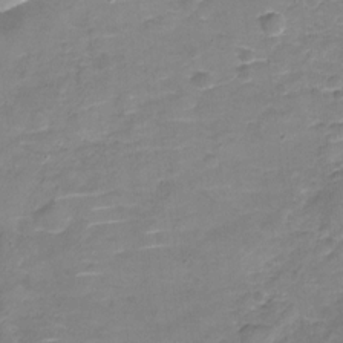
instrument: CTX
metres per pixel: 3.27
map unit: Nhu
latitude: -19.8989
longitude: -56.4412
